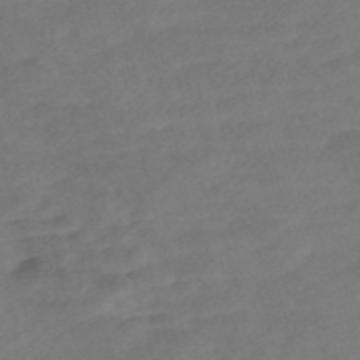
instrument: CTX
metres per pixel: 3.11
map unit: Nve
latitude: -57.6155
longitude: 53.6532
